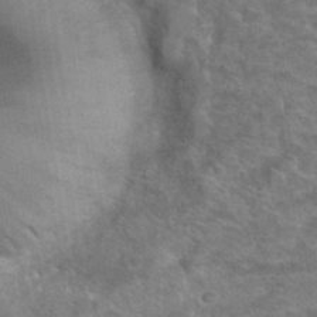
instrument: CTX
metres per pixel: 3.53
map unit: Hto
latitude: 33.8961
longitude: -41.7260
